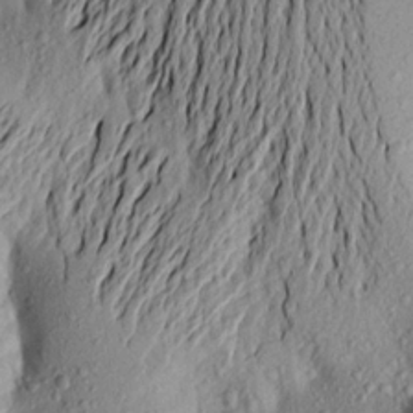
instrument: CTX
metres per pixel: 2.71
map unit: Aa
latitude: 19.5749
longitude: -148.8947
